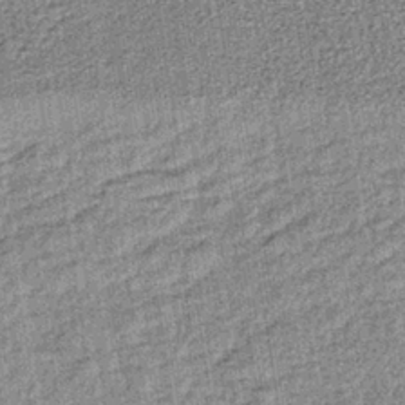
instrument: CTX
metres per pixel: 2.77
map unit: lHb
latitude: -37.2376
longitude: 64.1417
